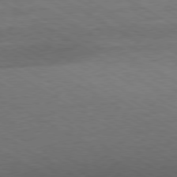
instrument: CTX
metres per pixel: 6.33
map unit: Hpe
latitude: -80.5952
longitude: 19.8989
